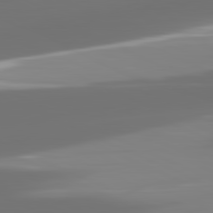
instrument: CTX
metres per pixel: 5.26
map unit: lApd
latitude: 81.9150
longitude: -165.9339
